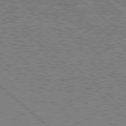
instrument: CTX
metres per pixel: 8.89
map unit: Hpe
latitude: 78.3090
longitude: -159.2537
